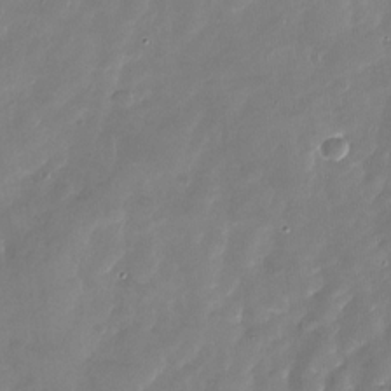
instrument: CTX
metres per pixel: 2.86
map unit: Nhu
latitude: -27.2753
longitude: -60.9136
